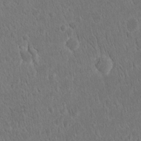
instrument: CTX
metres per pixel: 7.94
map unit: eHh
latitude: 16.8947
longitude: -73.3482
